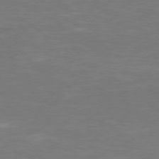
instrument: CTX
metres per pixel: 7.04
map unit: Hpe
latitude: 78.4034
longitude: -126.9514
